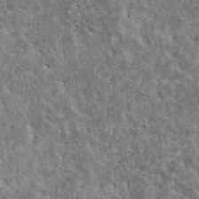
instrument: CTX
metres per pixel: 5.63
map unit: HNhu
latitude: 3.2726
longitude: 4.9352
